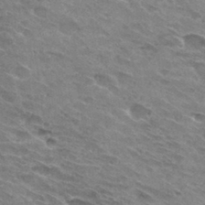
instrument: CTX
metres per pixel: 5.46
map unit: Hto
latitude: 31.6316
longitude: -45.1970
